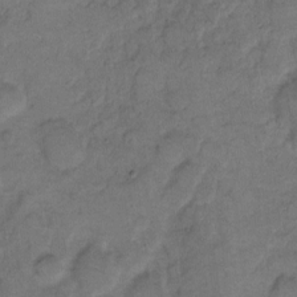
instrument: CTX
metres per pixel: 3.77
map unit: eHh
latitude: 8.5357
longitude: -64.0255
